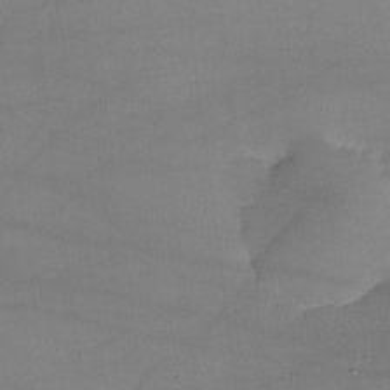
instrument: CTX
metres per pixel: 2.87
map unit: lHvf
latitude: -10.5196
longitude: -101.0270
